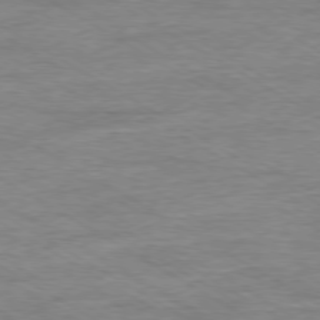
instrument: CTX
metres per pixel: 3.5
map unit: Ap
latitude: -79.2565
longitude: -83.9528
